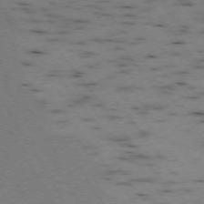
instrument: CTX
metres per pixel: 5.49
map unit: Ap
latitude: -73.8422
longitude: -73.8584
